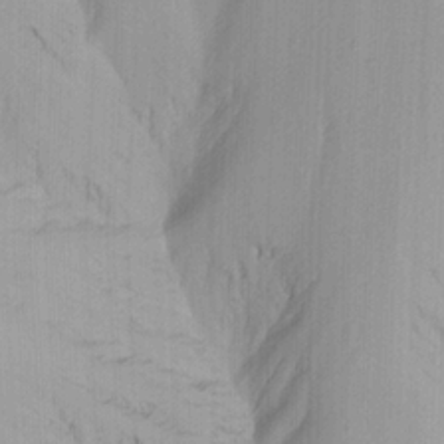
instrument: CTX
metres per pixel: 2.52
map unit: Ave
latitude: 22.9892
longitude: -136.4979
